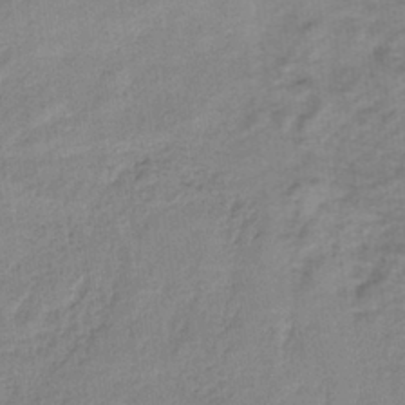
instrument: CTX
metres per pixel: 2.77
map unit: HNb
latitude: -34.5574
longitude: 59.5966
